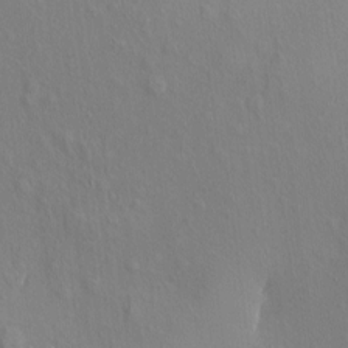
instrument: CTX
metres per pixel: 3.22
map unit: eHh
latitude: 4.9892
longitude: -74.1578
